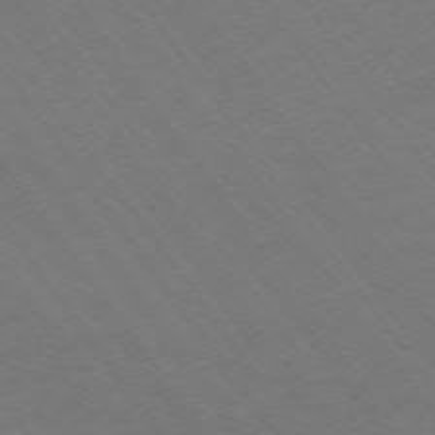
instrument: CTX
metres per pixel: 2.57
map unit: Ap
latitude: -75.8801
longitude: -65.1214
